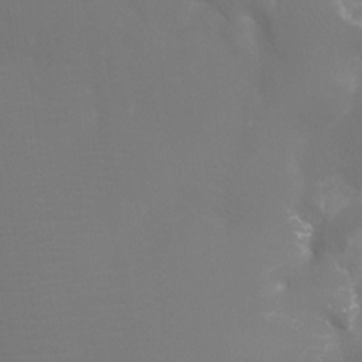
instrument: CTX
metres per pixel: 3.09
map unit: Htu
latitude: -13.1242
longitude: -47.8962
